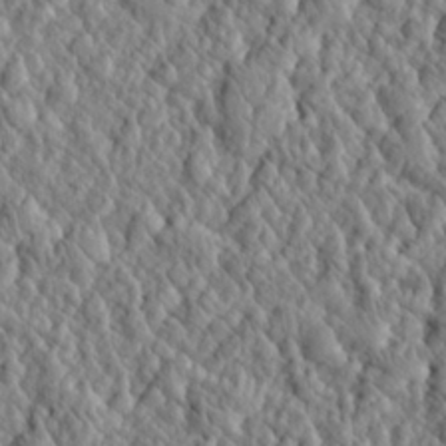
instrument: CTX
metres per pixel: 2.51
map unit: eHh
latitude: 28.0255
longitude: -76.4979
